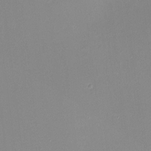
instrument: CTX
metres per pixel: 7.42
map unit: HNhu
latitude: 6.9514
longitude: 8.0850
